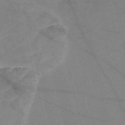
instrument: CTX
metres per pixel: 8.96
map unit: Nve
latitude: -57.3321
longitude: 50.7085
